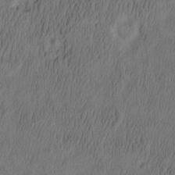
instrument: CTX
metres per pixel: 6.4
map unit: eHh
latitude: -2.8030
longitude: 16.9731
